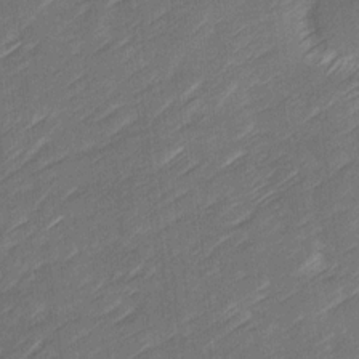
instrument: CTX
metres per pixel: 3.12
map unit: Ave
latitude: 16.5168
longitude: -136.3279
